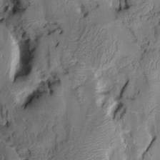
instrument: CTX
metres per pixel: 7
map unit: Aa
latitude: 7.3293
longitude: -128.2333
